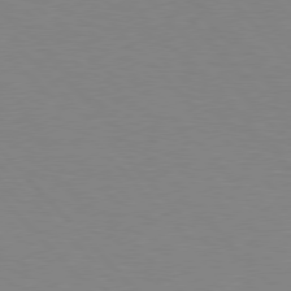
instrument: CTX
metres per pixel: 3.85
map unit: Hpe
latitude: 76.6868
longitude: -155.6127
